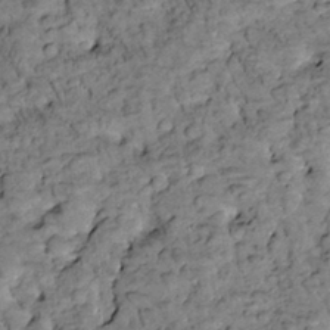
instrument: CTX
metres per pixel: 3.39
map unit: Htu
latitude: -2.0661
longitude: 173.7666
